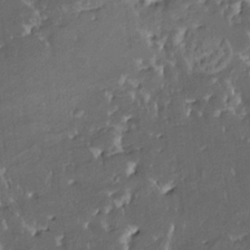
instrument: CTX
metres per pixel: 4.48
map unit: HNhu
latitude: 4.4979
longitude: 13.8045
